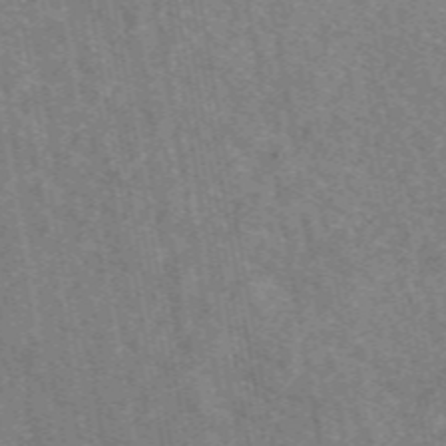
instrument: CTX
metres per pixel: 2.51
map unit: eAb
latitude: 50.0822
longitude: 115.9178
